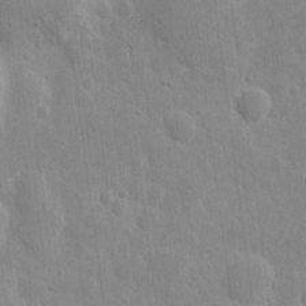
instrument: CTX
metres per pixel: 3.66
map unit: eHh
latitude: 8.1011
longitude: -71.5560
